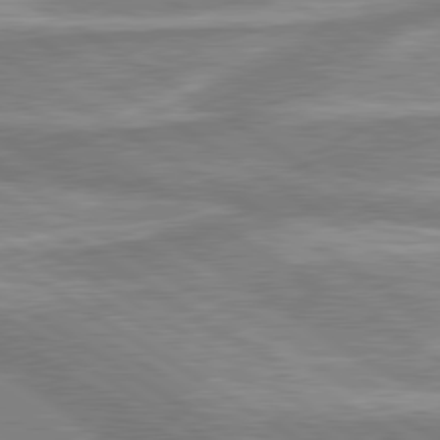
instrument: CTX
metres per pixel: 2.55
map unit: lApd
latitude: 80.1578
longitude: -176.9702
